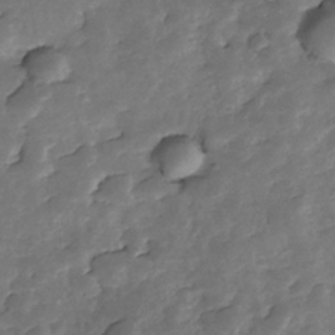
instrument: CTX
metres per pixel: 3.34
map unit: Nhe
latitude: -34.0472
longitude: -143.5749
